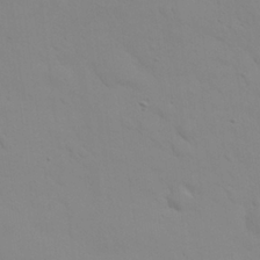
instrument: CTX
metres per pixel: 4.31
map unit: eHh
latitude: 24.8191
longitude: -65.6127
